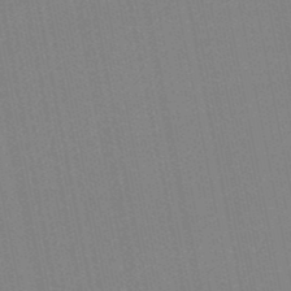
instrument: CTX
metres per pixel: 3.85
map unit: lHb
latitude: -49.2565
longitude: 80.3118
